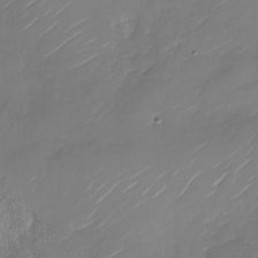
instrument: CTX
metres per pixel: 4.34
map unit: Nhu
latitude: -28.8408
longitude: -72.4979
